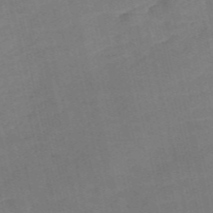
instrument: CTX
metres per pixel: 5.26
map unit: Nve
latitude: -57.4076
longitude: 50.6896
